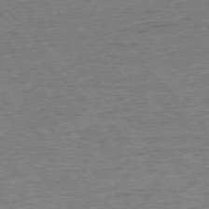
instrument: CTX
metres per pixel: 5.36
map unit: Ap
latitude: -76.8975
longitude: -89.3860
